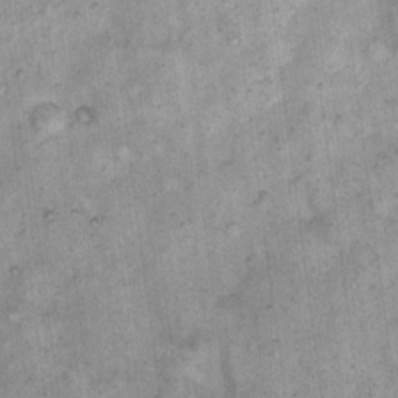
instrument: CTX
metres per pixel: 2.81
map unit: eHh
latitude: 14.5735
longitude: -65.2159
